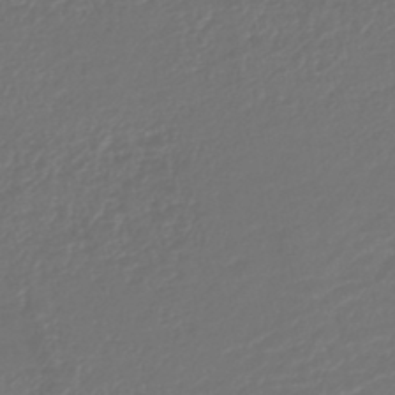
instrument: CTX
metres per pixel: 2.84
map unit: lHb
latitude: -43.4643
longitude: 77.2754
